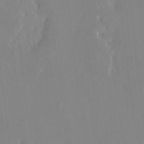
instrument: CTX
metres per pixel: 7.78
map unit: HNhu
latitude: 6.7246
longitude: 2.4817
